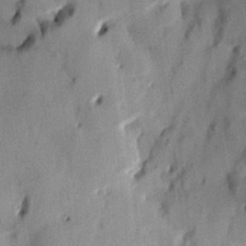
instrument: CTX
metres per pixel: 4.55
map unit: HNhu
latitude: 14.5546
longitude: 10.7274
